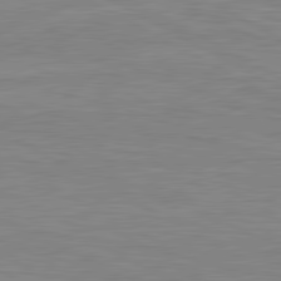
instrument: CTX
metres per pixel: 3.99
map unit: lApd
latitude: 80.9703
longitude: 171.9367
